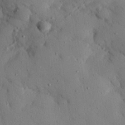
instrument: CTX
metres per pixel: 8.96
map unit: eHh
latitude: 26.0633
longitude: -77.4804
